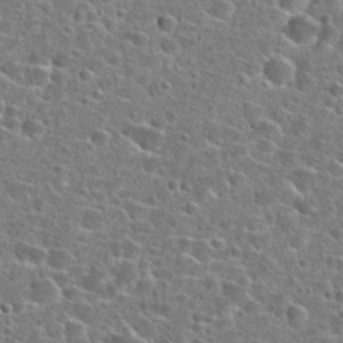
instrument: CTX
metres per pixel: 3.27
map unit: Hto
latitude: 24.3845
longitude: -46.7247
